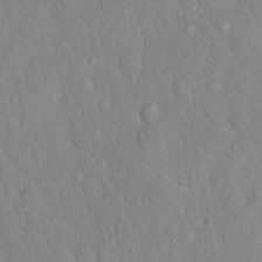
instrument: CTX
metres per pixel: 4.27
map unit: Hto
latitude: 16.2145
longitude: -57.6127
